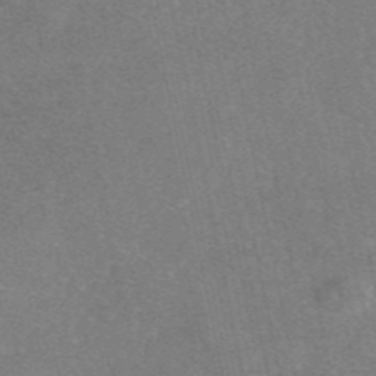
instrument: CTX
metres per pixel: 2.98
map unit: eAb
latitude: 47.2537
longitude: 105.1242
